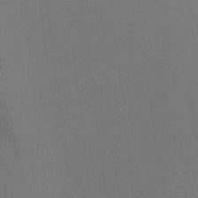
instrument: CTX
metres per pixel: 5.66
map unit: Ht
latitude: -9.0486
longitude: -30.9514
